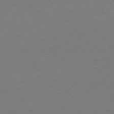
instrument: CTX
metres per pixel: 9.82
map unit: Ap
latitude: -74.1417
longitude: -68.6302
